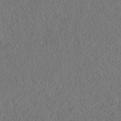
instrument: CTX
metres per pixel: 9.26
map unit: HNhu
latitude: -36.7652
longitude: 32.8975
